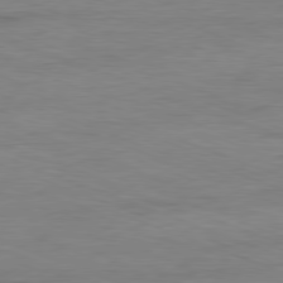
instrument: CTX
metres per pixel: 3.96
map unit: Ap
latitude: -81.1053
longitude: -90.1578
